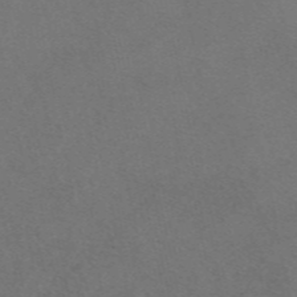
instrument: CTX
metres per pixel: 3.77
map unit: eAb
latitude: 48.4979
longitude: 108.4251
